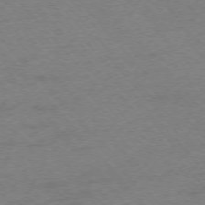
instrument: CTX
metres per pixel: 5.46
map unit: Ap
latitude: -75.8423
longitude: -71.7827
